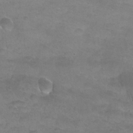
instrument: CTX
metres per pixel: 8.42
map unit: Nhu
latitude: 24.5734
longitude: -53.4993
